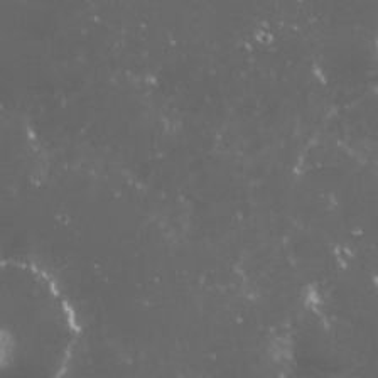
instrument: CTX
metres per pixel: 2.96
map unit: Nhu
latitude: 26.9892
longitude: -60.5168
